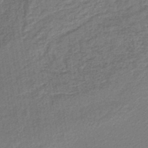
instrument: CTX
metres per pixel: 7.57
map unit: lHb
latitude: -44.3495
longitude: 64.7652
